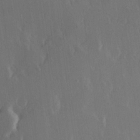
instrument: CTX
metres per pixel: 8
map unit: Hve
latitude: 22.7624
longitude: 146.8219
